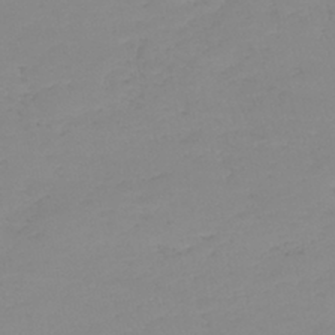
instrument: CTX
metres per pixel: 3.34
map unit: lHb
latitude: -40.1039
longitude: 68.0850
